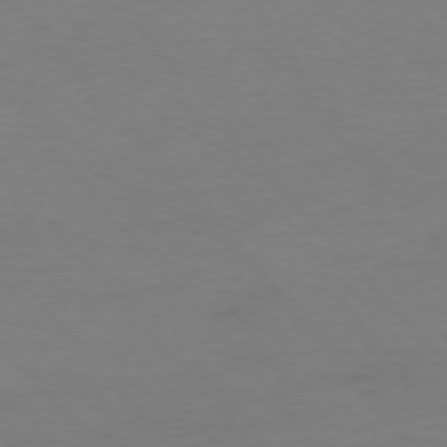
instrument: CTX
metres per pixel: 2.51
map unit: Ap
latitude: -76.3684
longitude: -72.2901
